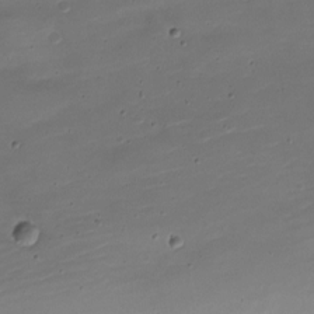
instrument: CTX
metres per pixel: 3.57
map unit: Nve
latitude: -21.7288
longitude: 105.3887
